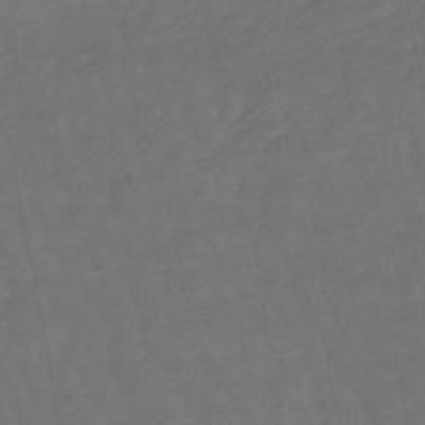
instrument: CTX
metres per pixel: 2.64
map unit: lHb
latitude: -47.5399
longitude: 80.9731
